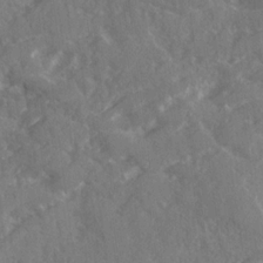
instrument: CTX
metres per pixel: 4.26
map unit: Ave
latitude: 20.4034
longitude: -130.4223
